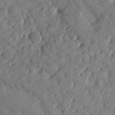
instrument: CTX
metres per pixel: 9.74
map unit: Htu
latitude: 0.8191
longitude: 179.6722
